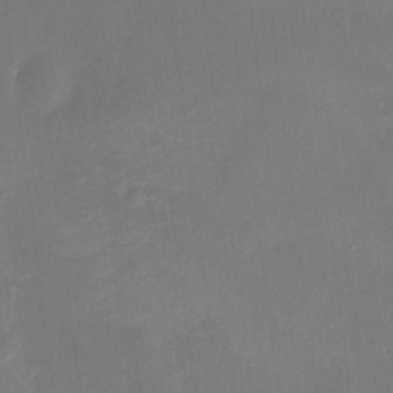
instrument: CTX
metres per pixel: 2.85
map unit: HNhu
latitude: 6.6679
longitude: 5.5399
